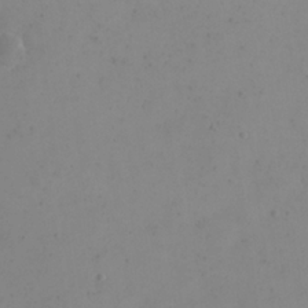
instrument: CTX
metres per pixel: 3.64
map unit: eHh
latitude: 24.0633
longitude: -64.9136
